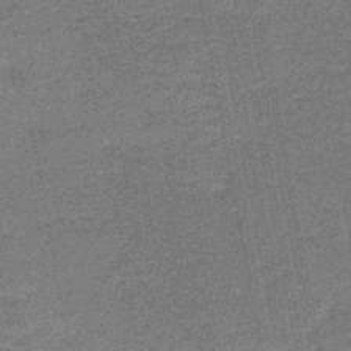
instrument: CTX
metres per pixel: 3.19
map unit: HNb
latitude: -47.8989
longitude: -38.9514
